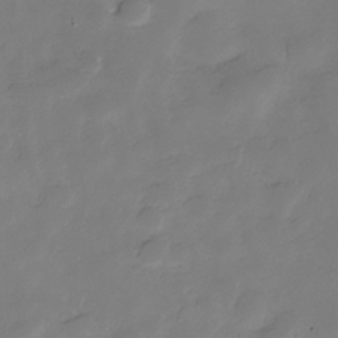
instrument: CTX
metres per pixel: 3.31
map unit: Hve
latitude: -28.6707
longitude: 91.5022
